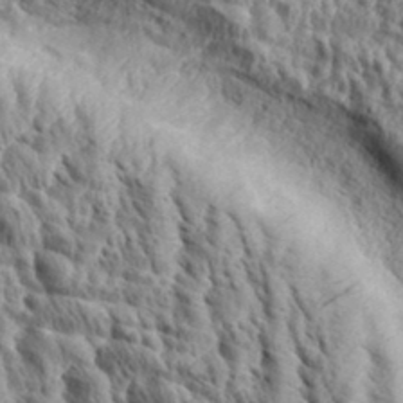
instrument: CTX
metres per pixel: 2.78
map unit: eHh
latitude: 35.1214
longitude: -138.0822
